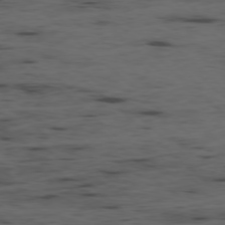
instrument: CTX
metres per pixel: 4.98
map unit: Ap
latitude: -78.0472
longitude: -74.7435
